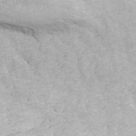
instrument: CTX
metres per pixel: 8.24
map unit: ANa
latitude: 44.8947
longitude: 45.2565
